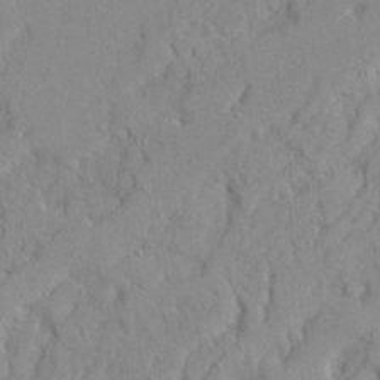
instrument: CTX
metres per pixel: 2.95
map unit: Ave
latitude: 22.1200
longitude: -130.5735
